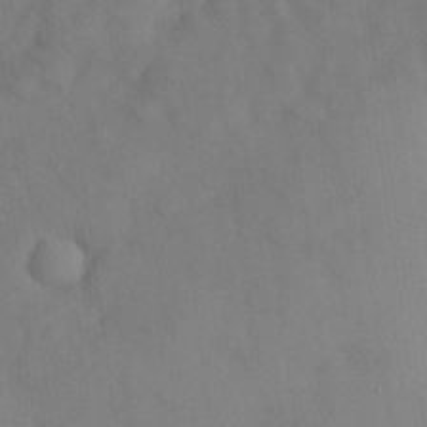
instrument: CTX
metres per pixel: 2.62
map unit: Nhu
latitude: 28.1955
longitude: -69.9150
